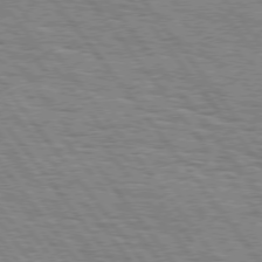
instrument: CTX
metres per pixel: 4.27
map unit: Hpe
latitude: 75.0458
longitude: -152.9136
